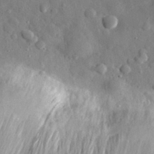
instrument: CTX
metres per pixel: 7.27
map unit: eHh
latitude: 30.7813
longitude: -74.5357
